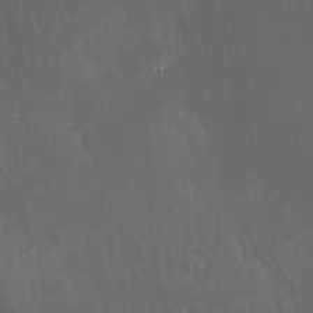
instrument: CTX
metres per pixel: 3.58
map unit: Ave
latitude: 1.8016
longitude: -112.8947
